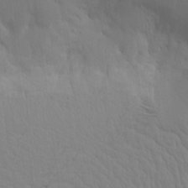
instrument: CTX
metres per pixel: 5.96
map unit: Aa
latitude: 18.1011
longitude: -143.8206
